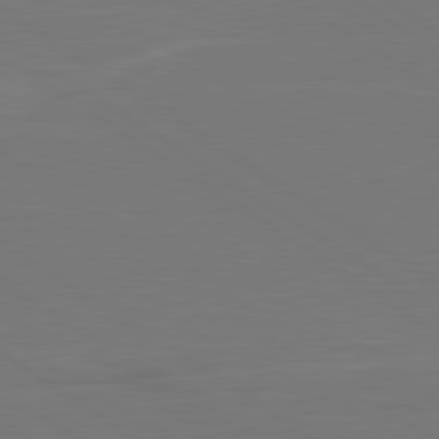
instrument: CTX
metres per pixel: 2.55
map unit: lApd
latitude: 79.8395
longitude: 162.9352
